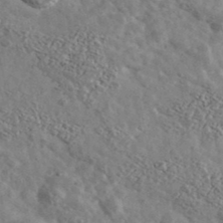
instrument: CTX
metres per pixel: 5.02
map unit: Ave
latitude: 39.4804
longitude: -107.9339
